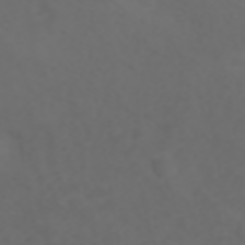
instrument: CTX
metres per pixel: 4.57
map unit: ANa
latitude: 42.4601
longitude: 34.4251
